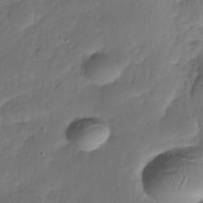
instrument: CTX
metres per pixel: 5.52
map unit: Nhe
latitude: -36.9352
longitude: -178.1767
